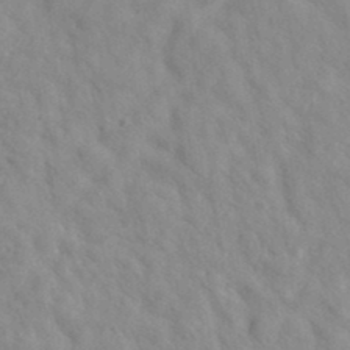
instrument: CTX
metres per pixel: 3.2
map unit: eAb
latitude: 34.7435
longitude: 108.5574
